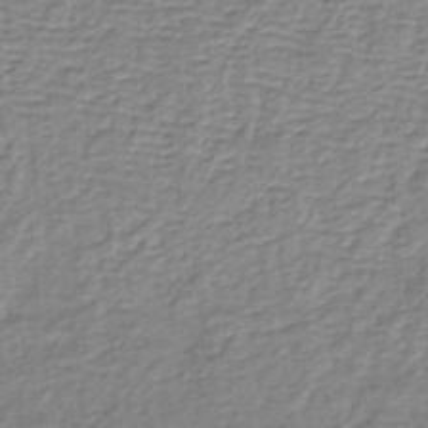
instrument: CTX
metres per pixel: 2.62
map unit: lHb
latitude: -35.5210
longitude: 60.4440
